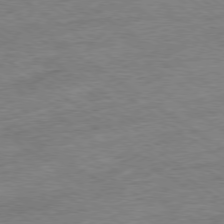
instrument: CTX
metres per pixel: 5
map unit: Ap
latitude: -79.2187
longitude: -48.7624
